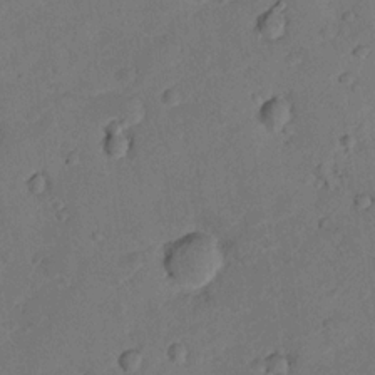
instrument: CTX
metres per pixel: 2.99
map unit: lHvf
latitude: 12.9892
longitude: 178.2550
